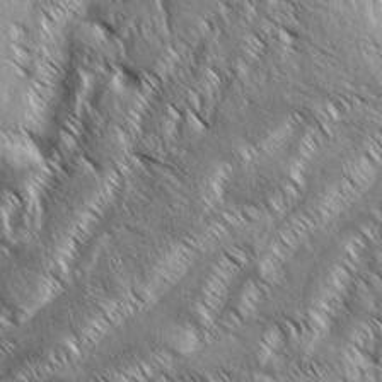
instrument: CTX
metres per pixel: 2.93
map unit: Aa
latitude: 8.0633
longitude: -132.5168
